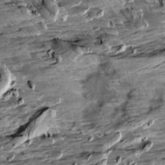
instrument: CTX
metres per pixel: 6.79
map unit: Aa
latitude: 10.4223
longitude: -141.7260
